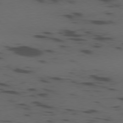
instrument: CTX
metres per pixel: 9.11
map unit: Ap
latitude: -79.5966
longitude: -61.8205
